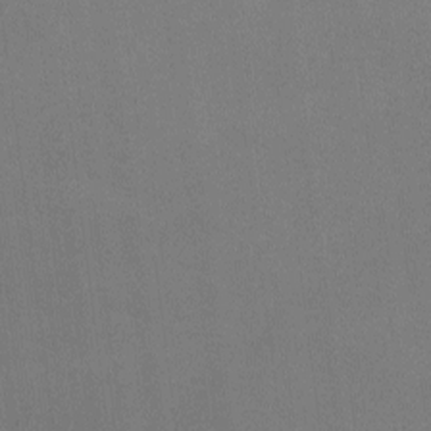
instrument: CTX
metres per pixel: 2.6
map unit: lHvf
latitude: -10.0661
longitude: -100.6113
